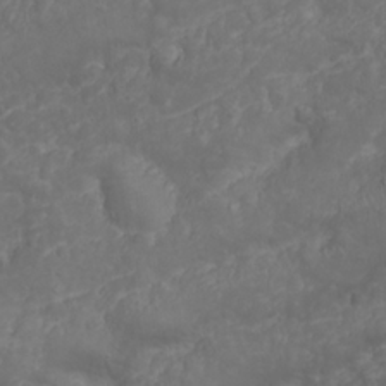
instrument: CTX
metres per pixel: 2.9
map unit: Nhu
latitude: 23.7827
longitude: -60.4034
